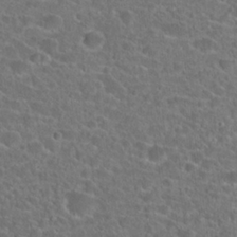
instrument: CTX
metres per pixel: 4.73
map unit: Hto
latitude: 23.7827
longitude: -45.8772
